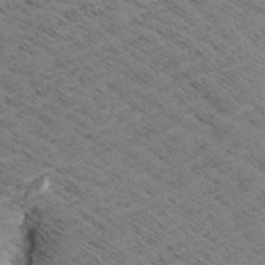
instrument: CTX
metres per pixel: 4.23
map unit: Aa
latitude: 8.1767
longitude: -139.0458
